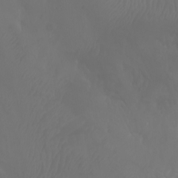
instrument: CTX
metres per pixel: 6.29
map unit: Aa
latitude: -7.8233
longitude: -79.1403
